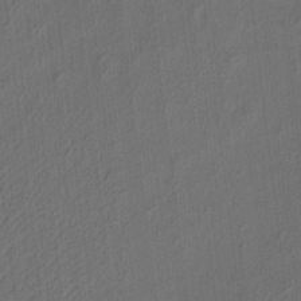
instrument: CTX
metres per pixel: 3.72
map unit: eHh
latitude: 5.5560
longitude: -77.3292
